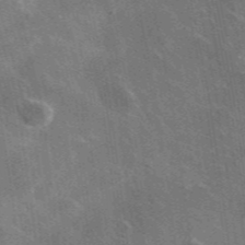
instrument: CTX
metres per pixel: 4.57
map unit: lHvf
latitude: 35.4237
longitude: -90.9136
